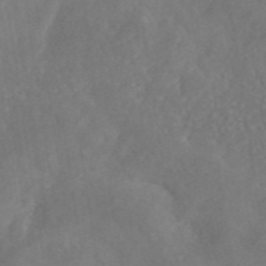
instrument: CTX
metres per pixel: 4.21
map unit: eAb
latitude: 46.2334
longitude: 127.2376
